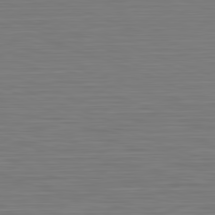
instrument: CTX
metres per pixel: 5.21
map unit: Hpe
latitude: -82.3117
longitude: 7.3509
